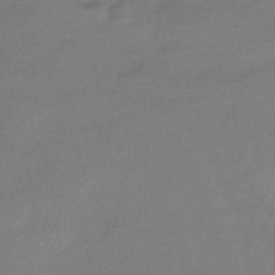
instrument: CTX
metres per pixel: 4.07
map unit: HNhu
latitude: -44.9920
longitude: 93.5777
